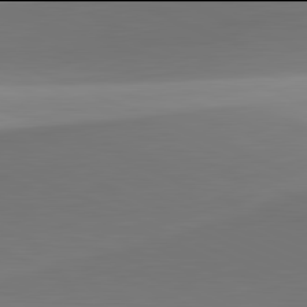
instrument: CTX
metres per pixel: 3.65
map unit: lApd
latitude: 81.9906
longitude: 144.4251
